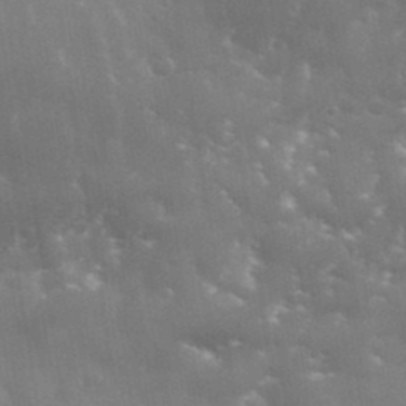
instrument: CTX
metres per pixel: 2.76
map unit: eHh
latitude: 35.5560
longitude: -58.8947
